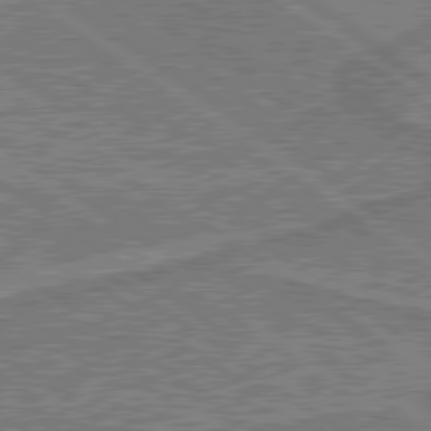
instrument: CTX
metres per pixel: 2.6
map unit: lApd
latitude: 79.7828
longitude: 170.8975
